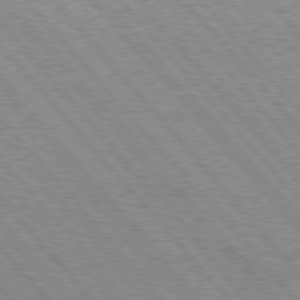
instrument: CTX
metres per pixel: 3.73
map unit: Hpe
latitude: 76.1011
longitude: -150.4034
